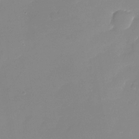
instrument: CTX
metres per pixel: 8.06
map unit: Nhu
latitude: -28.2551
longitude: -63.8206
